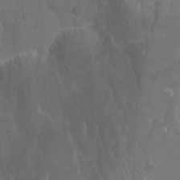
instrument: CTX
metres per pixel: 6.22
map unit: Ht
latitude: -3.2753
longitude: -18.0633
